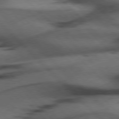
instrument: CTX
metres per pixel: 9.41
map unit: Hpe
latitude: 77.2726
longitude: -155.0458
